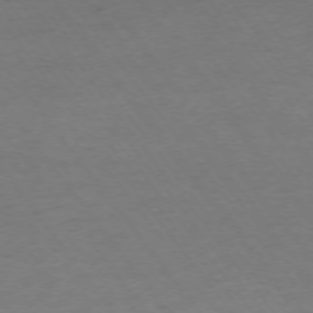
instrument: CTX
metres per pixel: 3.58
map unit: Ap
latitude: -75.1998
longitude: -67.4804
